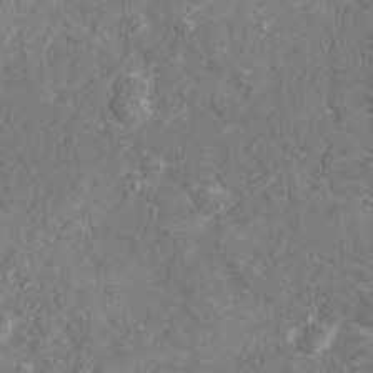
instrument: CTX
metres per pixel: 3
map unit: Ave
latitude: 19.6882
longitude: -130.1389
